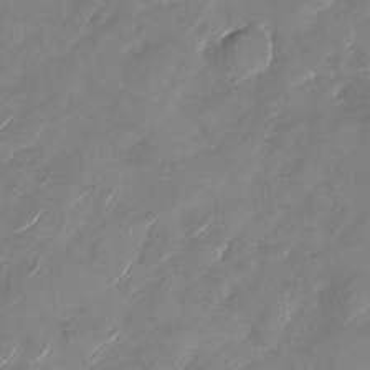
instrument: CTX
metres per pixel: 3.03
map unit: Nhu
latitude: -28.3117
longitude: -73.4616
